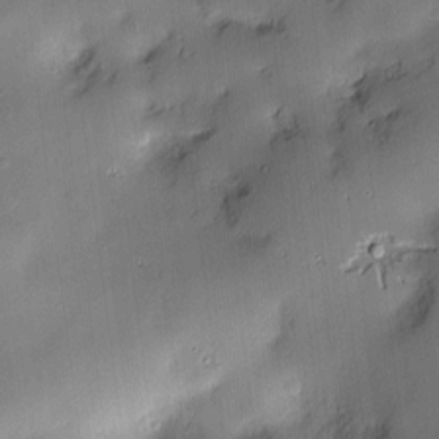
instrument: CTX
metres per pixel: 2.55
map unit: Hve
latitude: -10.0283
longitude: 175.7666
